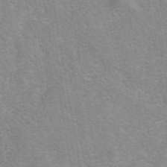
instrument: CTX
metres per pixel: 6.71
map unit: eAb
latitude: 41.7638
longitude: 107.0298
